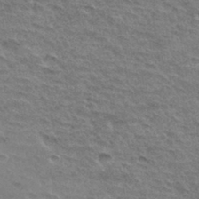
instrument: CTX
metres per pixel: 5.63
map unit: Hto
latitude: 34.2711
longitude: -45.5182
